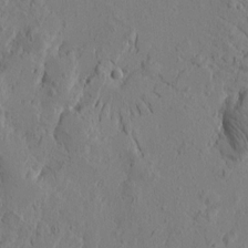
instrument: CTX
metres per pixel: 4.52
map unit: Htu
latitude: -1.1243
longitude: -177.0269
